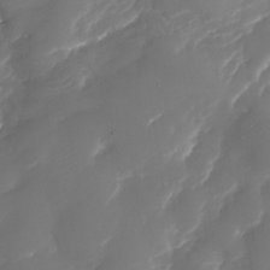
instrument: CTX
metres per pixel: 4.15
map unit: Nhu
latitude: -30.2550
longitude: -71.8016
